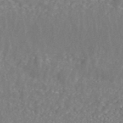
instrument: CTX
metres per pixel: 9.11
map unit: ANa
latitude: 44.8569
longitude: 23.5399
